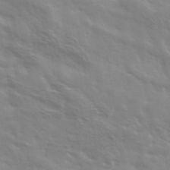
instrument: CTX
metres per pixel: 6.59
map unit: Ave
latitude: 37.0459
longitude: -110.9703
